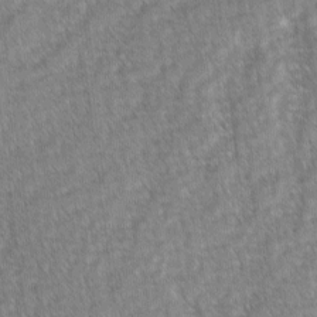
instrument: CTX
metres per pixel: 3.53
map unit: lAvf
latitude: -2.4628
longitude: -113.5749
